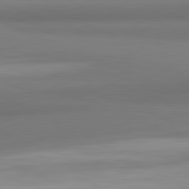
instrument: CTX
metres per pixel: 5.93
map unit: lApd
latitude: 82.0444
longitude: 171.6344
